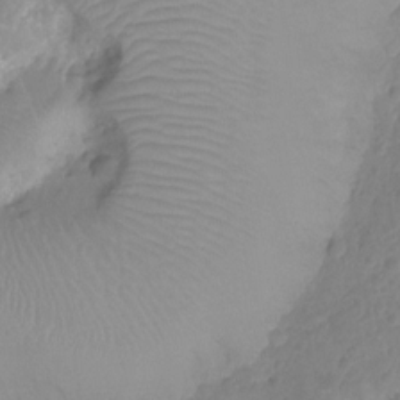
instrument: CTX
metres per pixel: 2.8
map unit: Nhu
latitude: -15.3888
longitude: -25.8583
